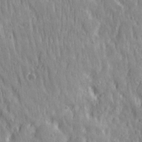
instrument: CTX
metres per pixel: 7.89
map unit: Ave
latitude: 21.7261
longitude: -134.6868
